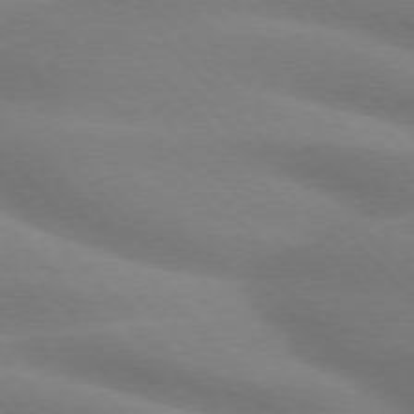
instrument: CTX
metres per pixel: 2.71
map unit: lApd
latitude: 75.4804
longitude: -60.8002
